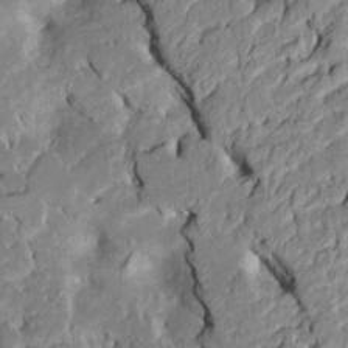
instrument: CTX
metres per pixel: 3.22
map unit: Htu
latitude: -7.0864
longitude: 145.3888
